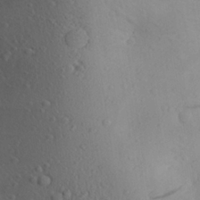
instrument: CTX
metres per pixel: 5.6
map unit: Aa
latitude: 23.9717
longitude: -146.6302
